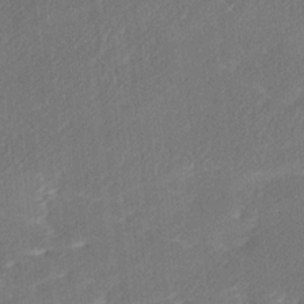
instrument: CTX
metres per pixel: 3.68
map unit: Ave
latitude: 17.4237
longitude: -137.2348
